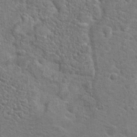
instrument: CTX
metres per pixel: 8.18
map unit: Hto
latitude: 19.0458
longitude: -37.3293
